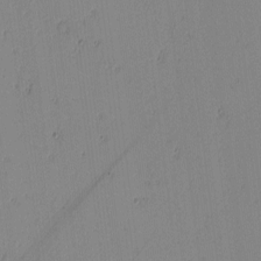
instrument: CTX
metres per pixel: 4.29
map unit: lAvf
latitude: -1.7289
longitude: -105.8017
